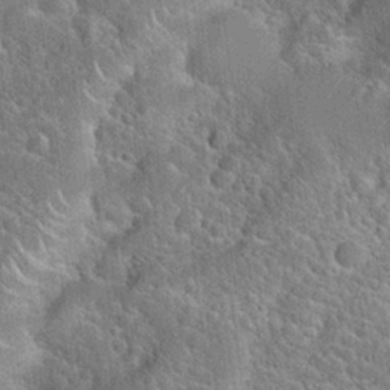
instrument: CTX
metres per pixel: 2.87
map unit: Hto
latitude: 19.4615
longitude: -51.6127
